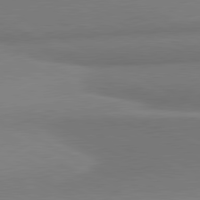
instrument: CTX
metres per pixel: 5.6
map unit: lApd
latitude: 80.7624
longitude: 167.3887
